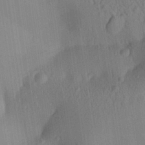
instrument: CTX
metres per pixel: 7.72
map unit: Aa
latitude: 27.8206
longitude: -141.5938
